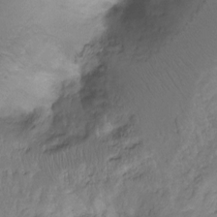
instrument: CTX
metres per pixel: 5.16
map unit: Hto
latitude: -11.7100
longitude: -38.6301
